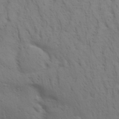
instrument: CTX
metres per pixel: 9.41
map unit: Aa
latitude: 30.1956
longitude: -139.7639
